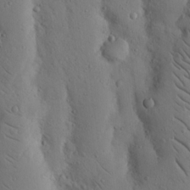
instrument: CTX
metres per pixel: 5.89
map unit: Nhu
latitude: 18.1200
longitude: -76.8191
